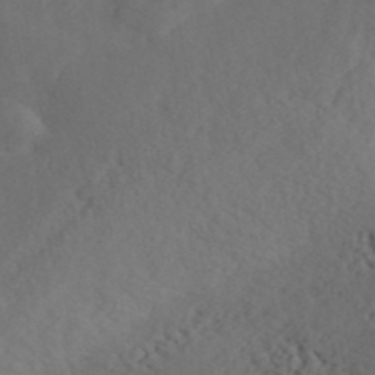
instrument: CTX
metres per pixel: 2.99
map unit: ANa
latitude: 41.3292
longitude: 52.7274
